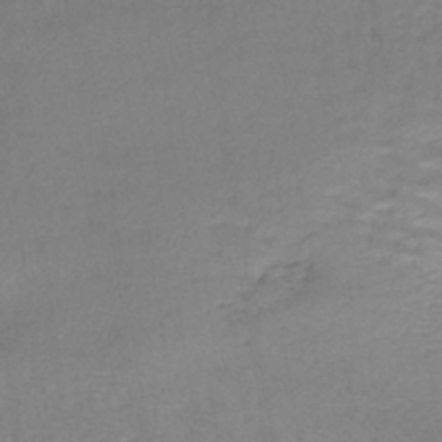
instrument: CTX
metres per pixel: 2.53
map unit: lHb
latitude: -42.7274
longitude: 59.0864
